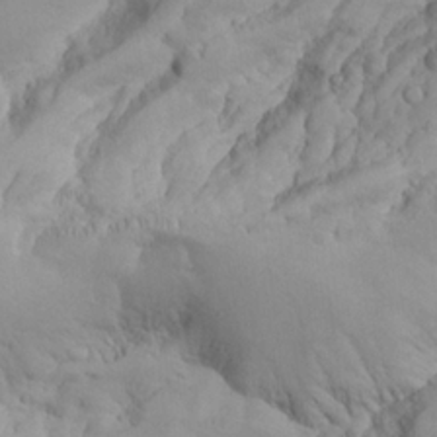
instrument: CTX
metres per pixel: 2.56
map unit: Aa
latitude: 24.7813
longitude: -127.8395
